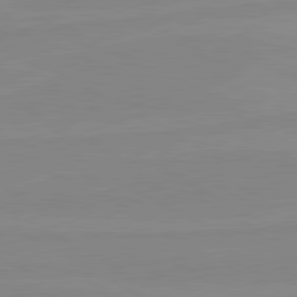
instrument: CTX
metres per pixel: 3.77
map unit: lApd
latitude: 80.7246
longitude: -176.3278
